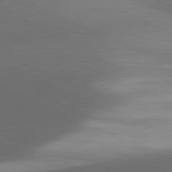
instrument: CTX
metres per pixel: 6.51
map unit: lApd
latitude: 81.6694
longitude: 133.2187
